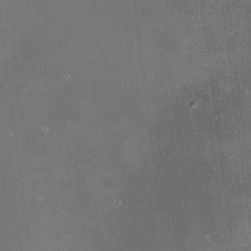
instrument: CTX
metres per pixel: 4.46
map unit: HNhu
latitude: 10.3278
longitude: 11.0109
